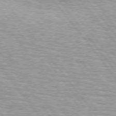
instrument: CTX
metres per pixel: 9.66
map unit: lApd
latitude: 75.0270
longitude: -76.2144
